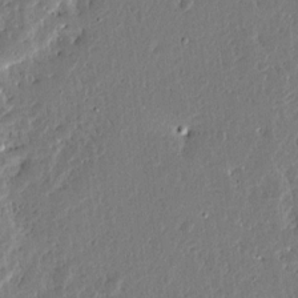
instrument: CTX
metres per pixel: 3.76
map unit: Ave
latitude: 13.5371
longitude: -137.8773
